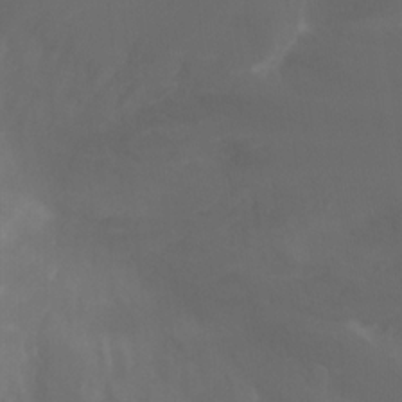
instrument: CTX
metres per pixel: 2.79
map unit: Nhu
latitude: -11.5588
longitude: -65.5749
